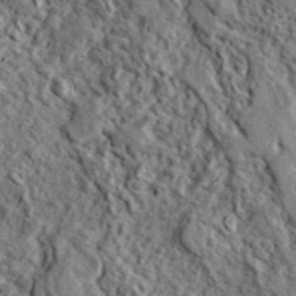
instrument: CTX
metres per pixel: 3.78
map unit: lHvf
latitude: 41.3481
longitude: -89.1970
